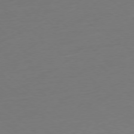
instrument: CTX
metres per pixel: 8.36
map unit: Ap
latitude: -78.2172
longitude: -57.3670
